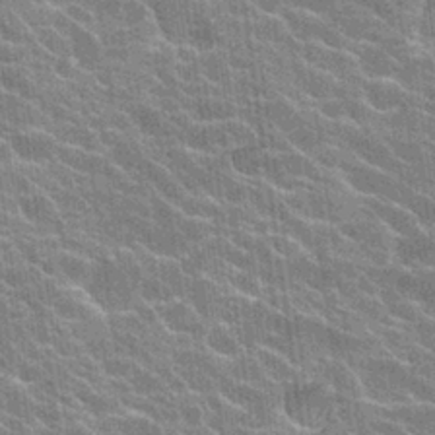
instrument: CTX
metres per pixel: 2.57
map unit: Hto
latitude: 24.4223
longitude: -43.2159
